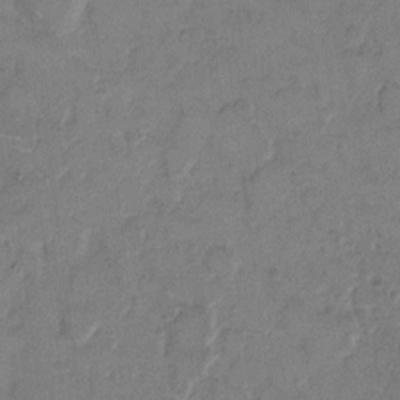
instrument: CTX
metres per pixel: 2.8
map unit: Hto
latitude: 7.8772
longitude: -61.8205
